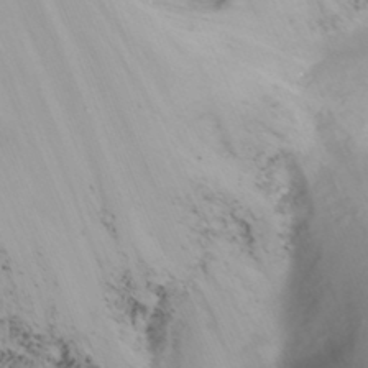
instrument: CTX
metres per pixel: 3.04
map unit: Nhu
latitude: -13.8422
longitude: -60.6112
